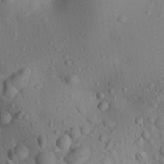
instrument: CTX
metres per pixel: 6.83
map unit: Aa
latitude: 22.9892
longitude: -137.5560
